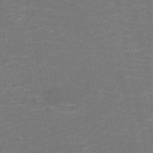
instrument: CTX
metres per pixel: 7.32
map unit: HNb
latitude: -50.9920
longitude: -48.3467
